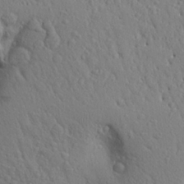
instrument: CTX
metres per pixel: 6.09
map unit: Aa
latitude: 26.3467
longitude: -148.1956
